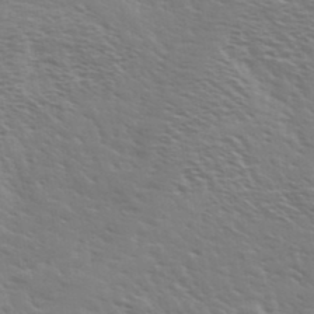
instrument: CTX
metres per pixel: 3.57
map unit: Ave
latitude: 36.9892
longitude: -109.3103
